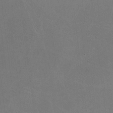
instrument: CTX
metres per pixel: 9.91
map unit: lHvf
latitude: -9.2376
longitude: -102.1766
